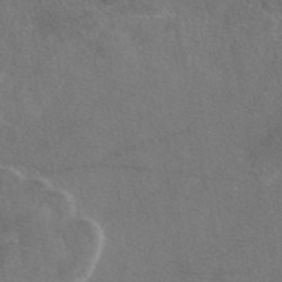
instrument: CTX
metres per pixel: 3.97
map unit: eAb
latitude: 47.4994
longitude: 110.5195
